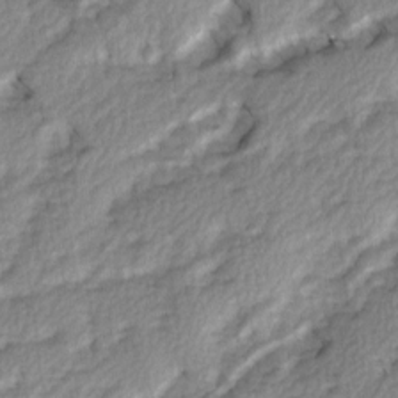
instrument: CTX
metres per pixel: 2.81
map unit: Ave
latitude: 2.2900
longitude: -110.2523
